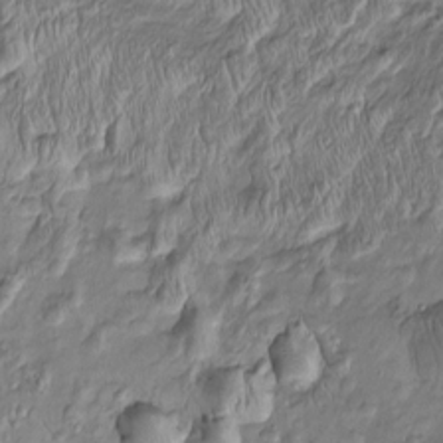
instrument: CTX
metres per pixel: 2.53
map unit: Htu
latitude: -5.4832
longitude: 157.5399
